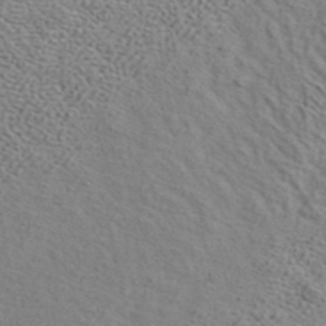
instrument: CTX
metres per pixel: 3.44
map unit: ANa
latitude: 39.8016
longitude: 21.1620
